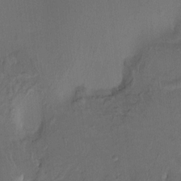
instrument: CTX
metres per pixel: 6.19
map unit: HNhu
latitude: 8.4979
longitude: -3.9339
